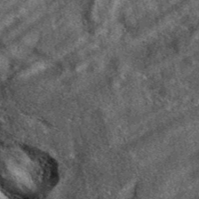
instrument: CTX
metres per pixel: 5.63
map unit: eAb
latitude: 37.1781
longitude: 110.3306
